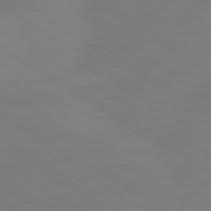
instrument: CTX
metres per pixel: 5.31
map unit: Ap
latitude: -80.0094
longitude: -61.0836
